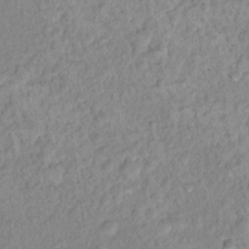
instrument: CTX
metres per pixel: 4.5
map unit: Nhu
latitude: 16.6302
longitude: -32.8569
